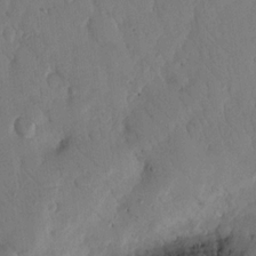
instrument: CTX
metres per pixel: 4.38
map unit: Nhu
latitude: 17.0836
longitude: -78.9325
